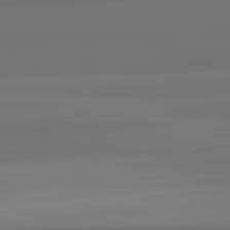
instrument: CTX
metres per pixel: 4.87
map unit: lApd
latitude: 82.5734
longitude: 170.8030
